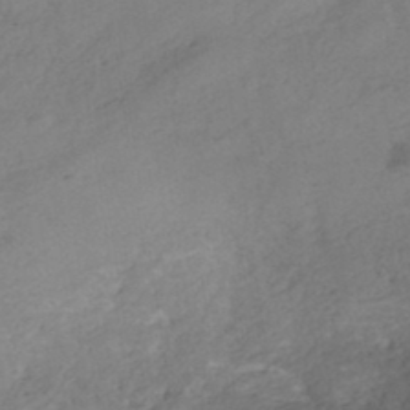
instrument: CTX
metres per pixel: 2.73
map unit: HNhu
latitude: -39.8989
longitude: 104.4251
